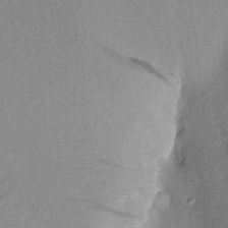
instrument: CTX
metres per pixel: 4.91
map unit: Aa
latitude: 16.1767
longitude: -146.2901
